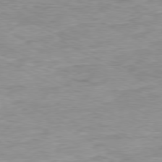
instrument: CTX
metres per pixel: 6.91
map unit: Ap
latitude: -80.1984
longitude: -75.5938
